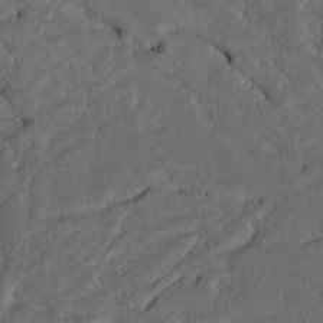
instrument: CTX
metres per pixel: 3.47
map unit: Nhu
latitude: 18.6112
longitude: -74.0633
